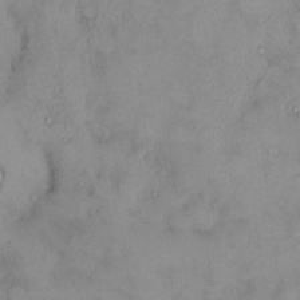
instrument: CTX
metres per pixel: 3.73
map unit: HNhu
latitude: 2.3656
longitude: 8.6518
